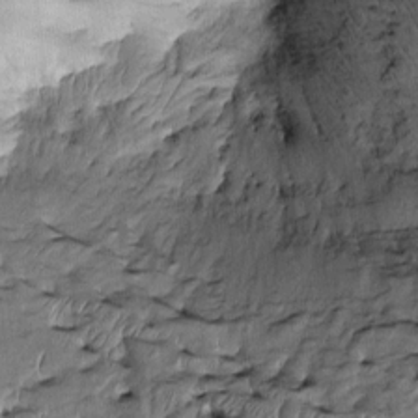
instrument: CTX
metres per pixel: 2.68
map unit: Htu
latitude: -3.5588
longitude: 151.4076
